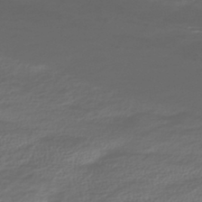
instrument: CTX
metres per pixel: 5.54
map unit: HNhu
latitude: -43.9367
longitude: 99.0864
